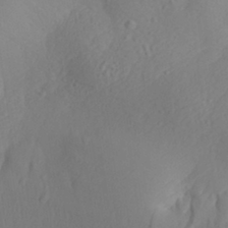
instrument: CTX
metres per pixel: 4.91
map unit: Aa
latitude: 30.2901
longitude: -140.8946
